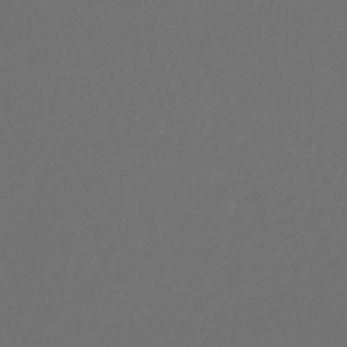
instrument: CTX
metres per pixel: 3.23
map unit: lHb
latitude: -43.4832
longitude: 67.8989
